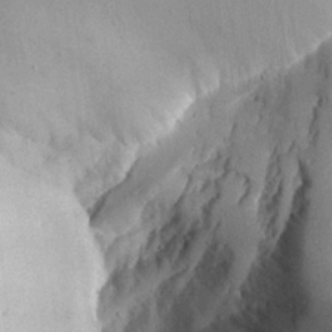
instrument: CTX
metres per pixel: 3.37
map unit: Aa
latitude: 23.6694
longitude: -128.1200
